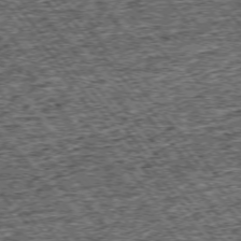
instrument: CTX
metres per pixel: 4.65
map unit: Ap
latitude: -75.3888
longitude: -91.1025
